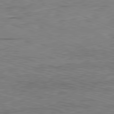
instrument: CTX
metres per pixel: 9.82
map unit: Ap
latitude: -82.1417
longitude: -69.9339
